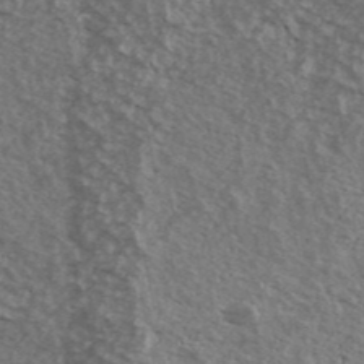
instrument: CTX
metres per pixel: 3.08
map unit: Ave
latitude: 40.0822
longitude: -108.2711
